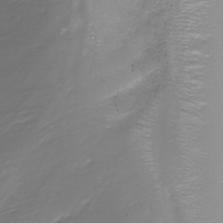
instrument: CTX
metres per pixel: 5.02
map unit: Nhu
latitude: -9.2754
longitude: -80.0444
